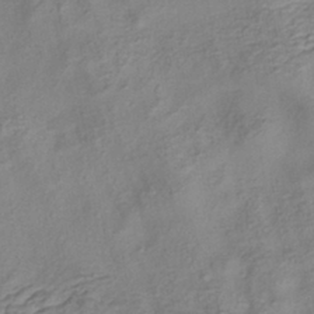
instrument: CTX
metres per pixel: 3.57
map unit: HNhu
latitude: -40.9353
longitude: 109.7478
